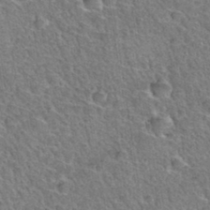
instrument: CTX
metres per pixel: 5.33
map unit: Hto
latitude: 35.2726
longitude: -46.5357
